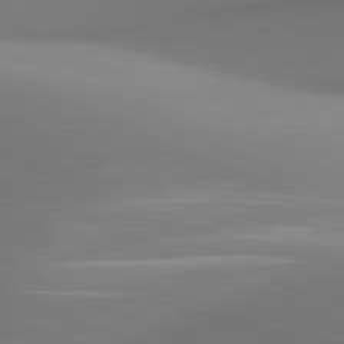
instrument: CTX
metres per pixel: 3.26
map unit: lApd
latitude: 81.4237
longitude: 143.1431
